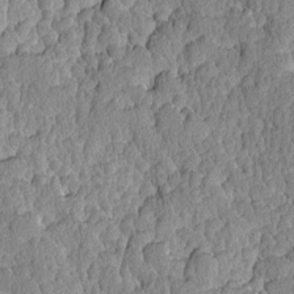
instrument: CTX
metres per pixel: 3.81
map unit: Ave
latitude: -8.5952
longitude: -116.3467
